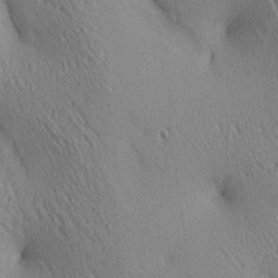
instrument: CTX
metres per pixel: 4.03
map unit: lAa
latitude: 4.5357
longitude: -117.1025
